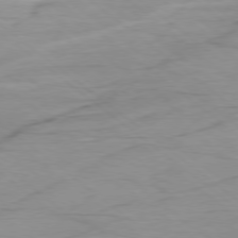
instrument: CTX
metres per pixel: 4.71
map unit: Ap
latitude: -78.7085
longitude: -78.1767
